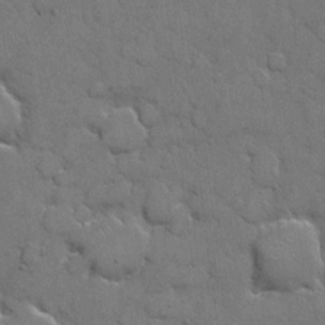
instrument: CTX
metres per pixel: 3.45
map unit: eHh
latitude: 6.0822
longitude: -65.1214
